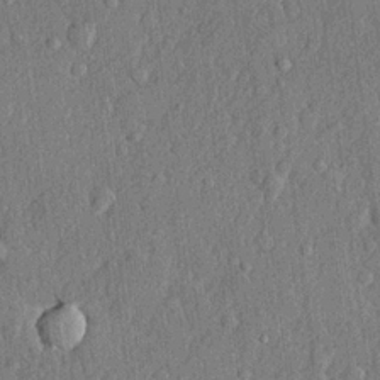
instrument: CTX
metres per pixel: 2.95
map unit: lHvf
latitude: 22.0444
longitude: 143.1053
